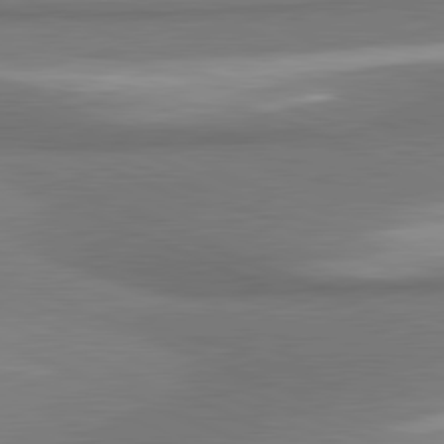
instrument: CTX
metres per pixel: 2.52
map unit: lApd
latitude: 81.5749
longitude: 173.9367
